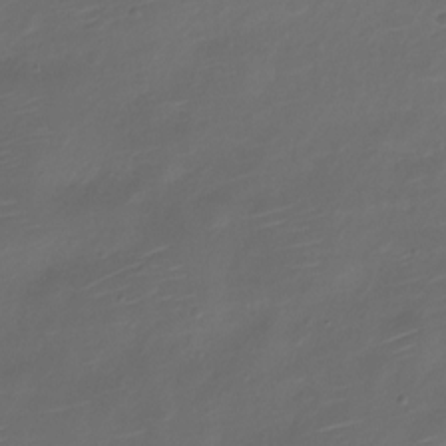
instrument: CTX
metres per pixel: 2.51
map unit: Nve
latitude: -20.7274
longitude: 105.4643
